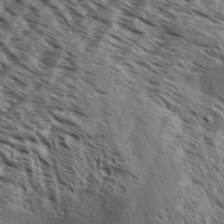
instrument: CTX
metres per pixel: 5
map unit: Aa
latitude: 32.3467
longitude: -139.4993
